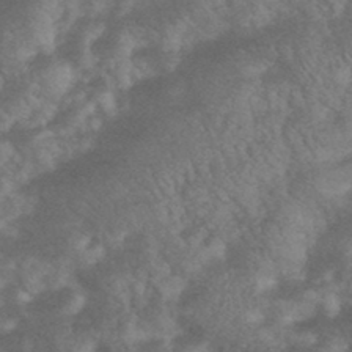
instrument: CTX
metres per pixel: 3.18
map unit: HNhu
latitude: -45.5588
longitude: 93.0108
